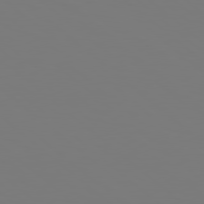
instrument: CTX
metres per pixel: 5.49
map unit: Hpe
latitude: 78.5546
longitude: -163.2726
